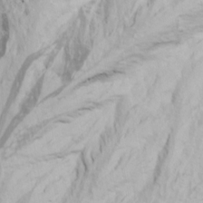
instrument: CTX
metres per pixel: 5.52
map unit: Ave
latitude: 19.1592
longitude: -138.1956
